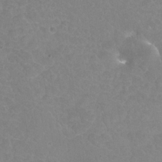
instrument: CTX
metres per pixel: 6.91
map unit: Nhu
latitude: 25.4048
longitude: -54.3845
